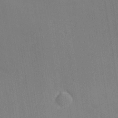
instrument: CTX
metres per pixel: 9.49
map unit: lHvf
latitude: 26.9325
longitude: 143.4832
